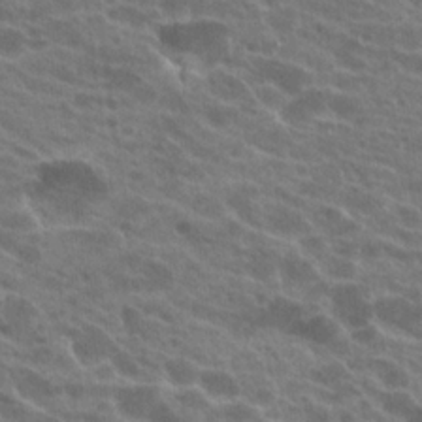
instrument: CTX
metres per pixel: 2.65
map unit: Hto
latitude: 22.7813
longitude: -37.1026
